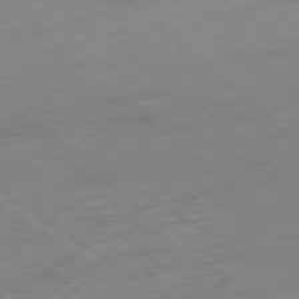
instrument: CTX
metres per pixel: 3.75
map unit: Hpe
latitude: -78.5007
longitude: -21.1026
